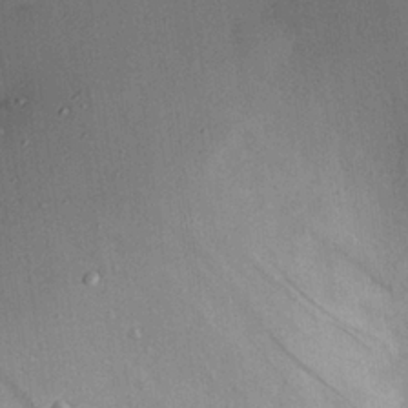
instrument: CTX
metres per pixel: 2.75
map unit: eHh
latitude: 25.1592
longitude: -71.3104
